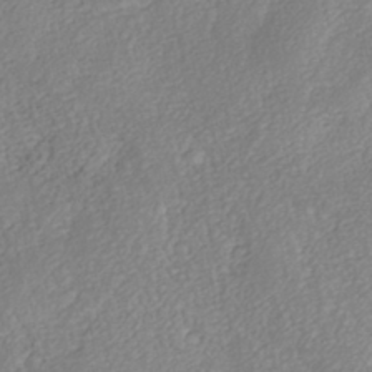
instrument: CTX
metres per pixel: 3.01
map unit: Nhe
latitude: -41.2565
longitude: -110.1956
